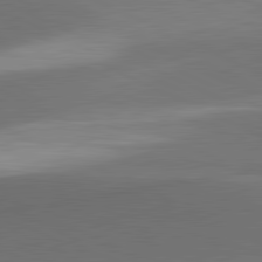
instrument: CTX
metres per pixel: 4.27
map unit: lApd
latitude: 81.5560
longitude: 153.8422
